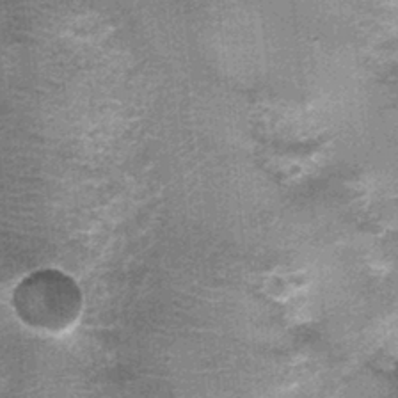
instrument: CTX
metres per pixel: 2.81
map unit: Nhu
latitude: 0.3845
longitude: -16.7813
